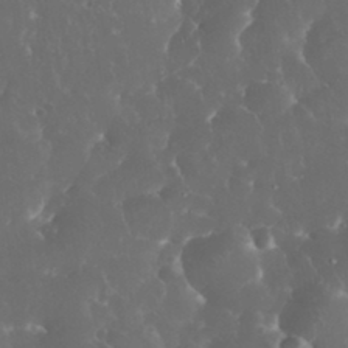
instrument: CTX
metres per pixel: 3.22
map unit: eHh
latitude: 33.8394
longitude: -62.9892
